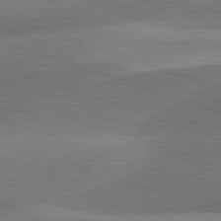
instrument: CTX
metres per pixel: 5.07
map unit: lApd
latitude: 81.6694
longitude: 134.7274
